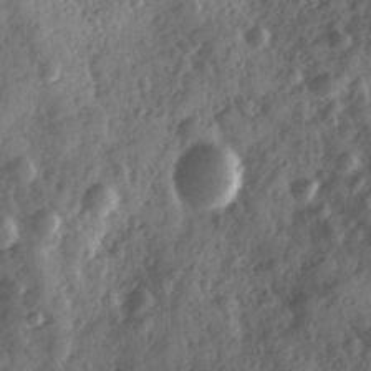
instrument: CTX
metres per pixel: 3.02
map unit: Ave
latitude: 11.5371
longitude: -103.1970
